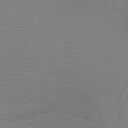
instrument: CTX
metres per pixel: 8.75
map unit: Htu
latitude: -5.5210
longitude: -73.0837
